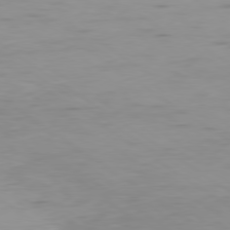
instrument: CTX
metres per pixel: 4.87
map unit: Ap
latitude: -79.8611
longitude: -58.4223
